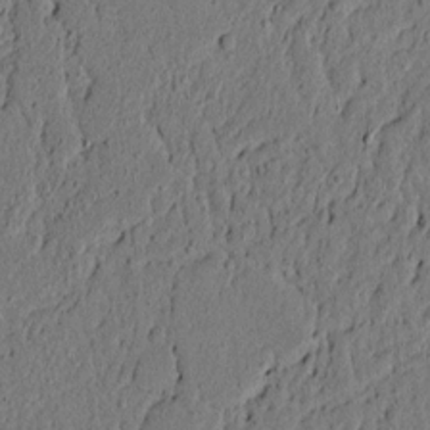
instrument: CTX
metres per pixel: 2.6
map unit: lAvf
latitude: 4.8947
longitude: 165.3510
